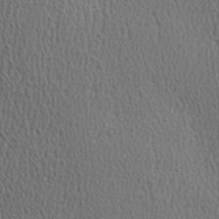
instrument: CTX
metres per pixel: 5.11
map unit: Hve
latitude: 3.2348
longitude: -124.7057
